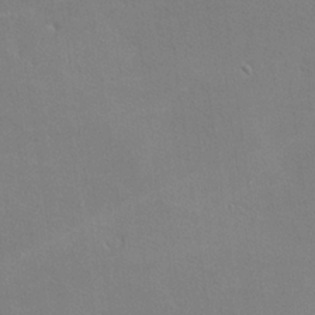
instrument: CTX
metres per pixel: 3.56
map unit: lHvf
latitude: -11.5210
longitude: -102.1578
